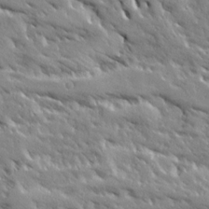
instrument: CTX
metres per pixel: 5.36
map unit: Ave
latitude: 19.7071
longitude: -136.1578
